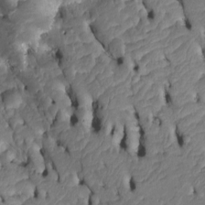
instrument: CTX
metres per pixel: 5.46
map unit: Htu
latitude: -6.4440
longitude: 154.8219
